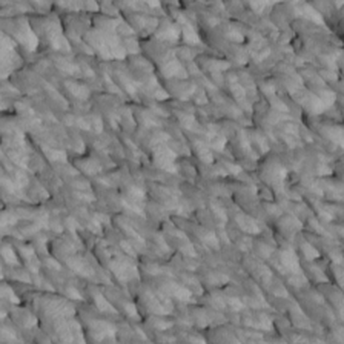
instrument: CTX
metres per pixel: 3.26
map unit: Htu
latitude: 1.3670
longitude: 145.2565
